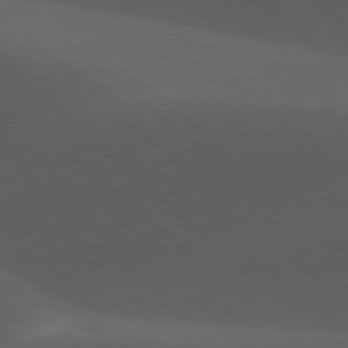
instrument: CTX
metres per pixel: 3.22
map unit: lApd
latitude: 77.9717
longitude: -54.5546
